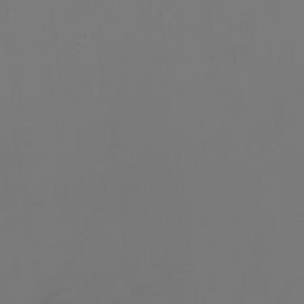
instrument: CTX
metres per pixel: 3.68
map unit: Nhu
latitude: -4.8597
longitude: -94.7813
